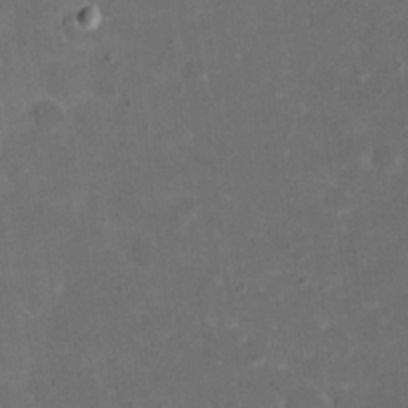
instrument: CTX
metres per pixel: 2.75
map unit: eHh
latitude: 19.7071
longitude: -63.7450
